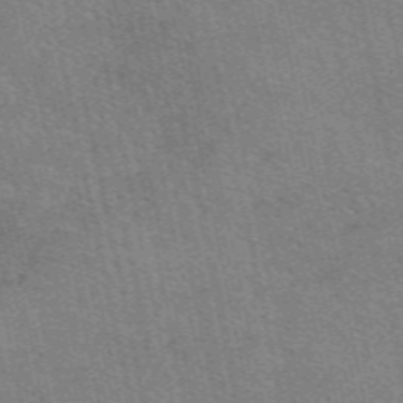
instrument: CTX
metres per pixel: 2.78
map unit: eAb
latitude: 51.0836
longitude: 107.5210
